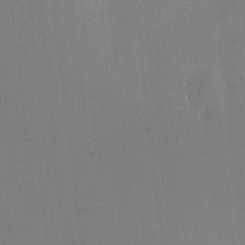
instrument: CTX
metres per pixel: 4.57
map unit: HNhu
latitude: 6.2522
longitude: 10.3117
